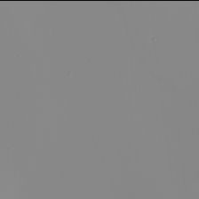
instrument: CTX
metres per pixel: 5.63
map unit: Nhu
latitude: -6.0094
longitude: -95.5749
